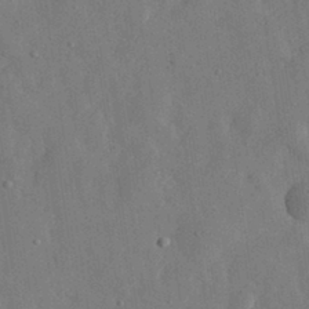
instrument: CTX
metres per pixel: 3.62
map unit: eHh
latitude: 31.2348
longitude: -76.4790
